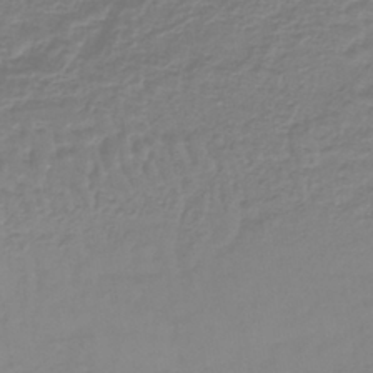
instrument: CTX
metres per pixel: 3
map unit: lHb
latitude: -40.4440
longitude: 61.0675
